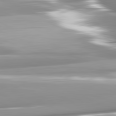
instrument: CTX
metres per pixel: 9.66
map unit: lApd
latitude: 82.0822
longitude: -146.7813
